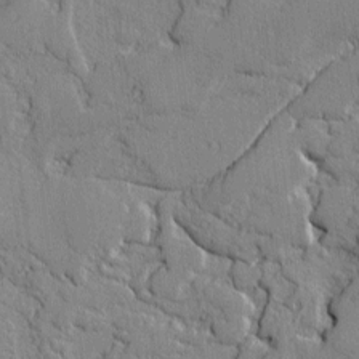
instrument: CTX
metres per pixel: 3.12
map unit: lAvf
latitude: -0.9164
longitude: -109.1592
